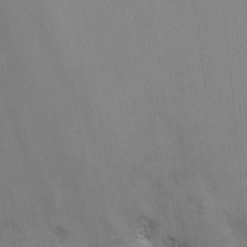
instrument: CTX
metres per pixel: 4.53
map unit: HNhu
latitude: 6.8191
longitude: 4.1983
